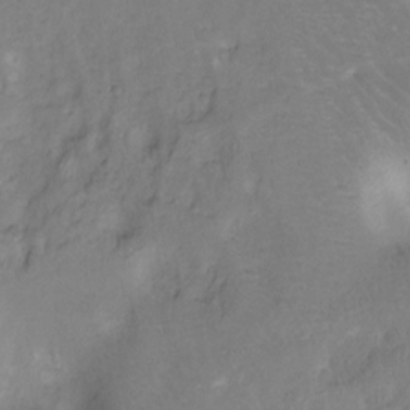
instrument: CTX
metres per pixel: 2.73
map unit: Ht
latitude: -11.7289
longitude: -39.6694
